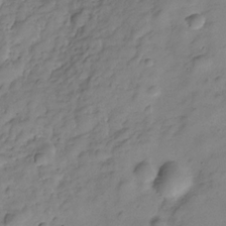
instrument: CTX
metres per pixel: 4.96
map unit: Hve
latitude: -29.1809
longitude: 92.9731
